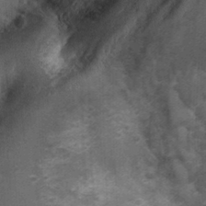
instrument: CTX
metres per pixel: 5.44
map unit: Nhu
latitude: 3.9528
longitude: -17.9906
